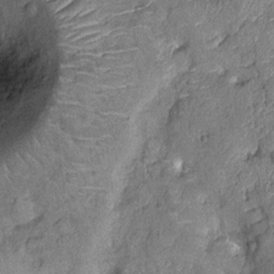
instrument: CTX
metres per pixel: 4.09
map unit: Nhu
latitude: -12.4629
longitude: -22.8569
